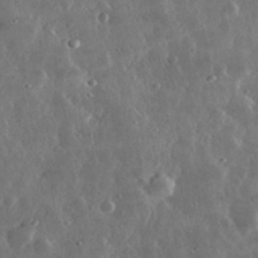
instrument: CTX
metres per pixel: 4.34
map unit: lHvf
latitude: 33.2537
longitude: -90.1200
